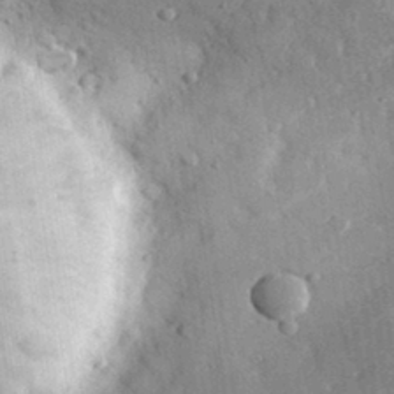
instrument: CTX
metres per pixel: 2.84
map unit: lHvf
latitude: 31.3860
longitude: -90.1956
